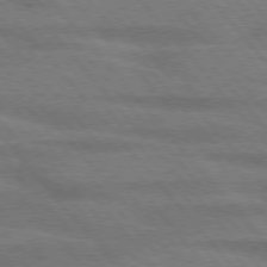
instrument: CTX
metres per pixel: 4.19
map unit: lApd
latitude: 76.2522
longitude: -83.8205
